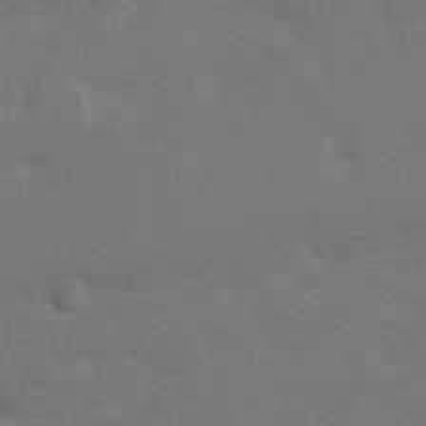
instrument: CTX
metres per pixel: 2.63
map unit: Hto
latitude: 8.5924
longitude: -31.2159
